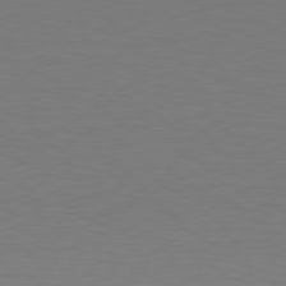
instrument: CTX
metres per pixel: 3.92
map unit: Hpe
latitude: 78.7058
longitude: -139.2348
